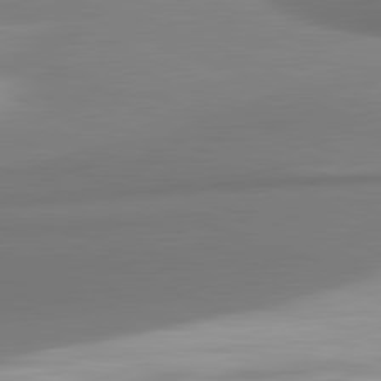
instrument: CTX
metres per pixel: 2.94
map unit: lApd
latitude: 81.7072
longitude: 176.3117
